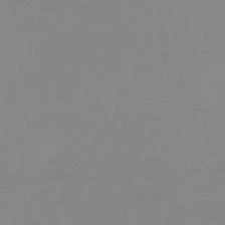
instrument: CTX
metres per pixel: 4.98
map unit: lHb
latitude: -44.0472
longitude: 63.5966
